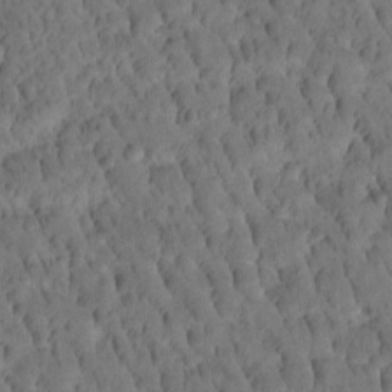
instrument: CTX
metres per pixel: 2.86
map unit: Htu
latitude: -2.8974
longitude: 171.7856
